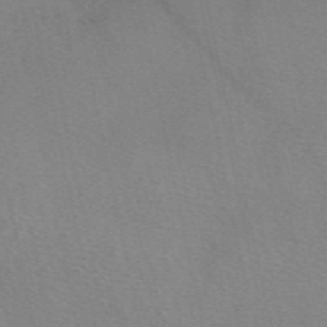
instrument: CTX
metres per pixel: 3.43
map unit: eAb
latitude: 50.3089
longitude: 109.2187
